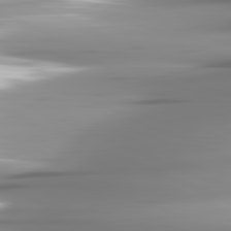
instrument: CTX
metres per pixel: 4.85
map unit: lApd
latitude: 81.7827
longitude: -141.7260
